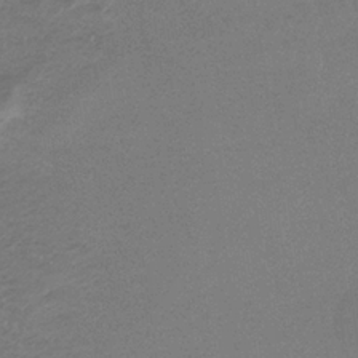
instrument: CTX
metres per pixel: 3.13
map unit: lHb
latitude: -33.9745
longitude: 68.0283
